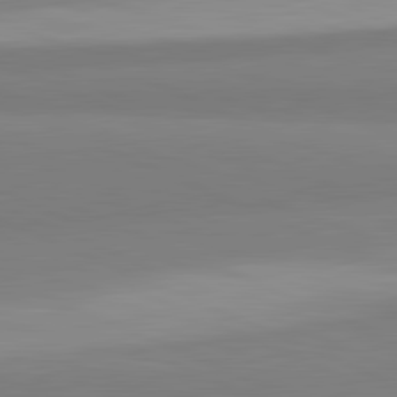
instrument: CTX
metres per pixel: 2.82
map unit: lApd
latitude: 82.0633
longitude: 178.5384
